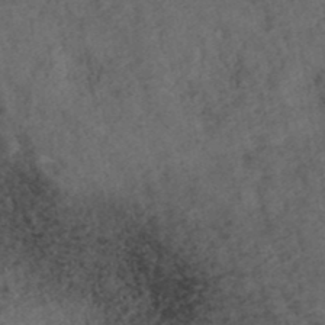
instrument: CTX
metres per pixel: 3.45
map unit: ANa
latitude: 39.5938
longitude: 18.6707
